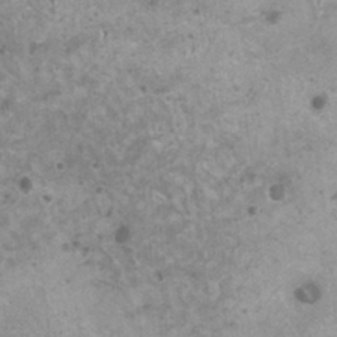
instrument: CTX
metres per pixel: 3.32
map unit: HNhu
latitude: -0.5763
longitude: 2.9730
